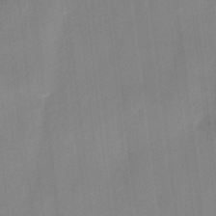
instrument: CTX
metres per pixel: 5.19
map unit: HNhu
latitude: 3.3670
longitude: -7.6694
